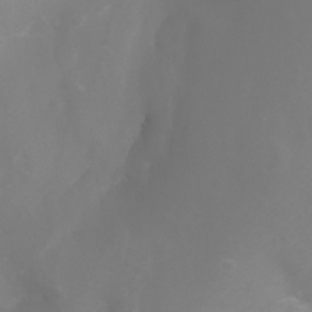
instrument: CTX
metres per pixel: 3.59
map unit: Ht
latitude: -2.6707
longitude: -61.9528
